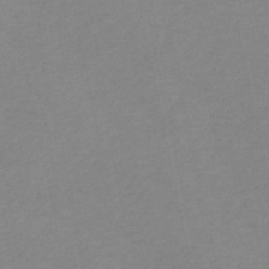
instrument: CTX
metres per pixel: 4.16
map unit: lHb
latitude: -46.6518
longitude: 61.4265
